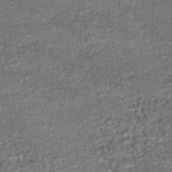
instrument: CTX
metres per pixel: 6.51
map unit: HNhu
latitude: -48.1606
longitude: 102.7274
